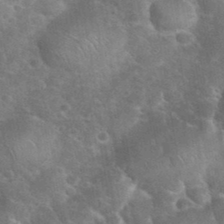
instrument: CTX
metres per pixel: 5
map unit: eHh
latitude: 37.2726
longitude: -65.6883
